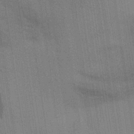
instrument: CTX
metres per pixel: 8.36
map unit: Aa
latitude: 32.8380
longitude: -139.8394
